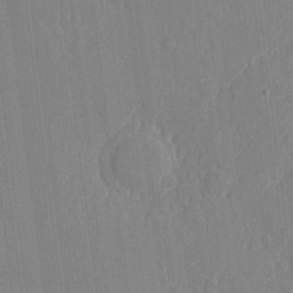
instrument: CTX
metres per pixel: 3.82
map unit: eHh
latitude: 5.9906
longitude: -73.0459
